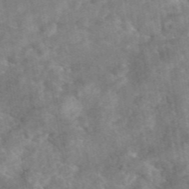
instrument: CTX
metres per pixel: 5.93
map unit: eAb
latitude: 46.5546
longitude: 127.9367
